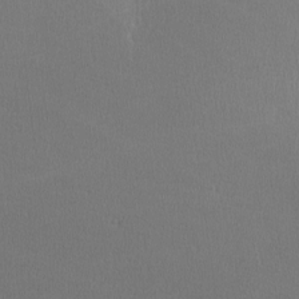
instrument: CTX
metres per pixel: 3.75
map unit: lHvf
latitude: -11.4454
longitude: -99.9150
